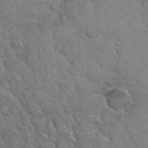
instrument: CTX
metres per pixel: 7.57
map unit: Hto
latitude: 33.8205
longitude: -46.3468
